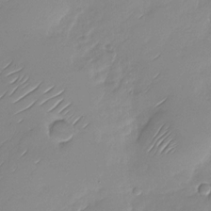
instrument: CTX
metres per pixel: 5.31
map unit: Nhu
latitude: -28.2362
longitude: -61.6694
